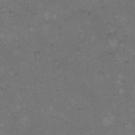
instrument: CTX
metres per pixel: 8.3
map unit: Hto
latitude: 9.2537
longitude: -60.0822
